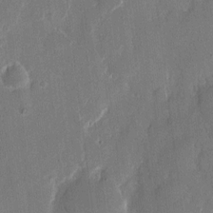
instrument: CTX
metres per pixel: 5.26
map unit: eHh
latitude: 12.7813
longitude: -71.6694
